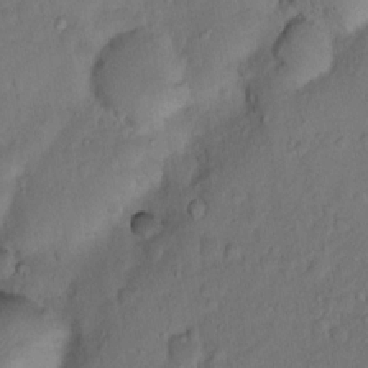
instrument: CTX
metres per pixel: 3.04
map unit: Nhu
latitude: 5.2915
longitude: -24.2522
